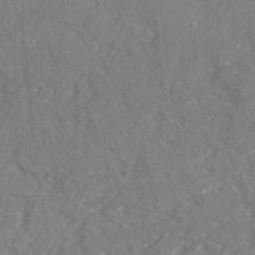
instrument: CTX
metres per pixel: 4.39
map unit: Ave
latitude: 19.9906
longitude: -130.4979
